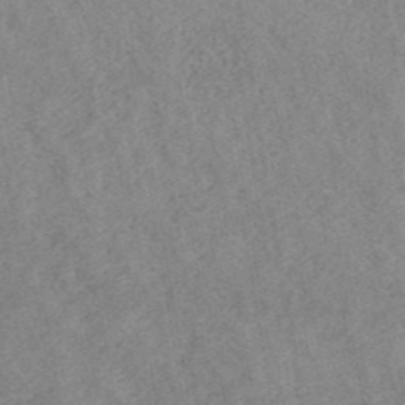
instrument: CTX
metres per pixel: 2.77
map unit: ANa
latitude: 43.0647
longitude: 26.8219
